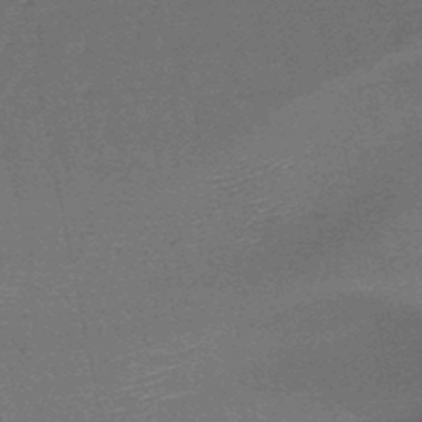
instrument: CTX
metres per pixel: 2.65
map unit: HNb
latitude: -49.3699
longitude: -51.7449
